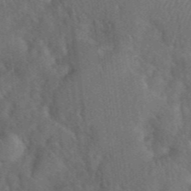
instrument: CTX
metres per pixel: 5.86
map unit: eHh
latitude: 39.6127
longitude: -56.3656
